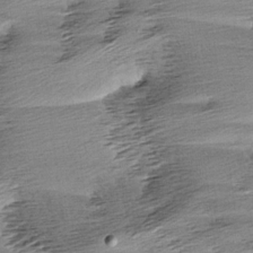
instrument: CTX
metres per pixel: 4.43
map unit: Aa
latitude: 6.0633
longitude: -137.6127
